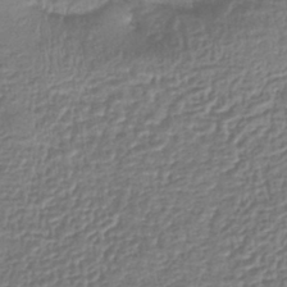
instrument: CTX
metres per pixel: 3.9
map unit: lHb
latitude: -42.2928
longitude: 64.5385
